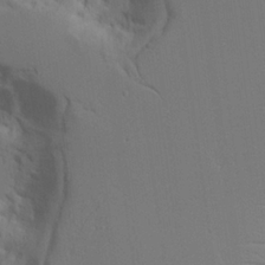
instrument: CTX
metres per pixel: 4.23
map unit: Aa
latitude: 21.8395
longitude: -124.2522
